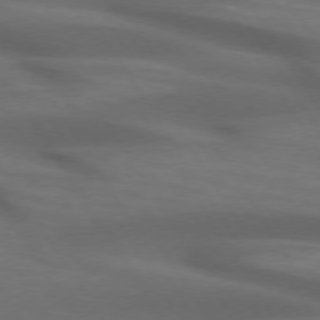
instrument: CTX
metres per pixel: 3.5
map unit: lApd
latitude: 73.9151
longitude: -52.0255
